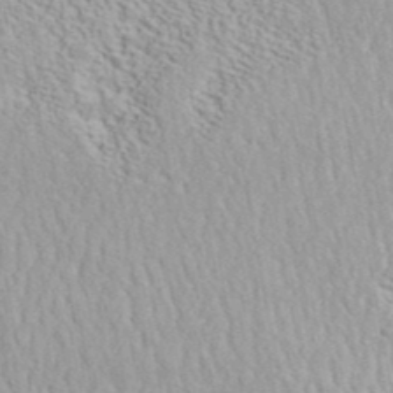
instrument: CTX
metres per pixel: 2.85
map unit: ANa
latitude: 41.1214
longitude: 18.8786
